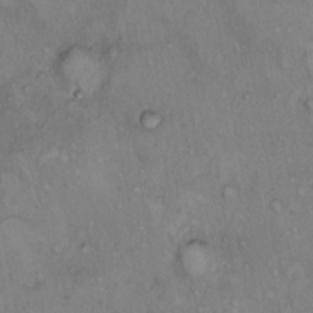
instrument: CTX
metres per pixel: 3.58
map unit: Hto
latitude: 11.1970
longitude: -58.3656
